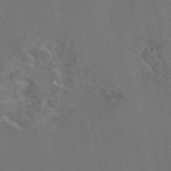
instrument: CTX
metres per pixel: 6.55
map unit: eAb
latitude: 46.8380
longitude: 109.2943
